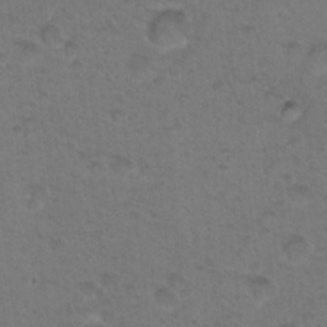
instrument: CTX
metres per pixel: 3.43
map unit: Nhu
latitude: 17.9339
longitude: -30.9703
